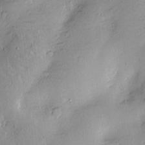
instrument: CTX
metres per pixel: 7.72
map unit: Htu
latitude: -8.7652
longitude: 176.5007
